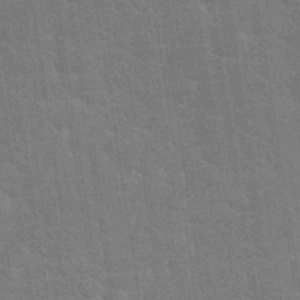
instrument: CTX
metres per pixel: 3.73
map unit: eHh
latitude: 36.6302
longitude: -66.4790
